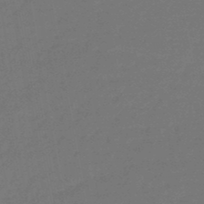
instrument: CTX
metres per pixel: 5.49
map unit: eHb
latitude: -47.6722
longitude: 82.2550
